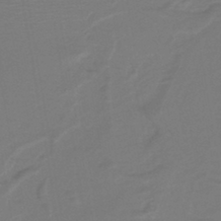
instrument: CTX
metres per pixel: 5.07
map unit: lHb
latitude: -42.9730
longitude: 52.8785
